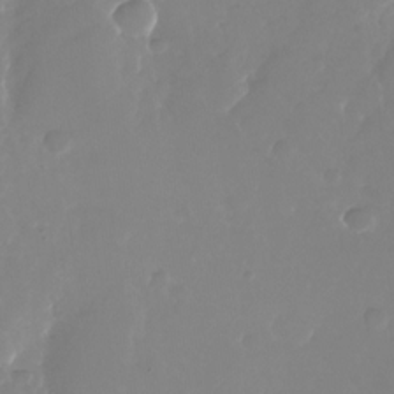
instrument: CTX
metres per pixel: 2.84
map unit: Nhu
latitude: -26.6140
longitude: -72.1011
